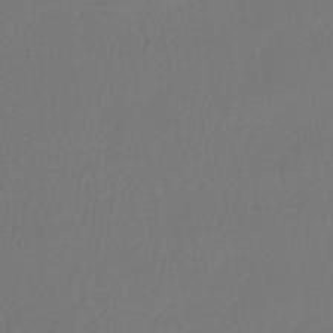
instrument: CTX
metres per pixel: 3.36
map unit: lHb
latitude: -43.2942
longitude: 63.5777
